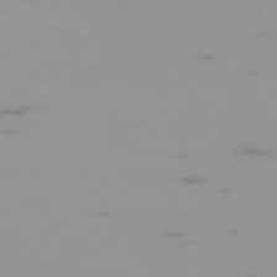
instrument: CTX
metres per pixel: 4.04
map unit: Hpe
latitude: -74.7086
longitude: 7.3131
